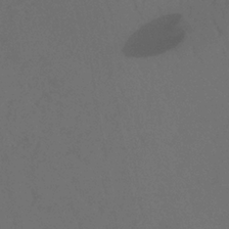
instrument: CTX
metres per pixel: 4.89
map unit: lHb
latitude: -33.7289
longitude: 67.4076
